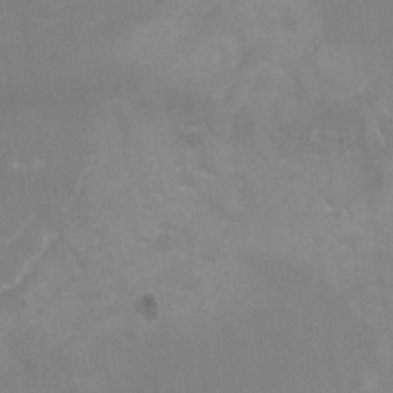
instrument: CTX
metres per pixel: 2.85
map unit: Nhu
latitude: -16.0661
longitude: -57.7071
